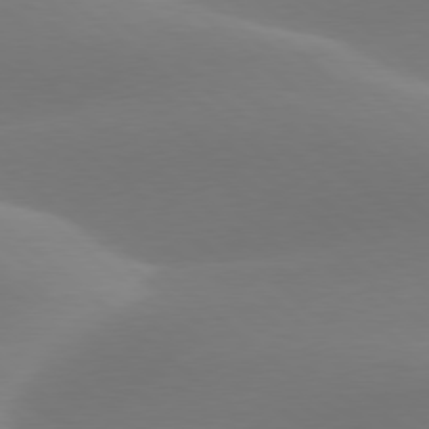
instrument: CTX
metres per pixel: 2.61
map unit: lApd
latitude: 78.2901
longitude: -51.1403
